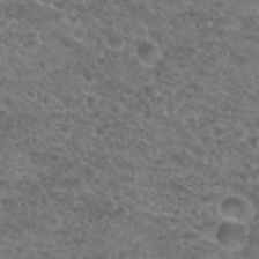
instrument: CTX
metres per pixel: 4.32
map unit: Hto
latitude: 32.2145
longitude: -50.1200
